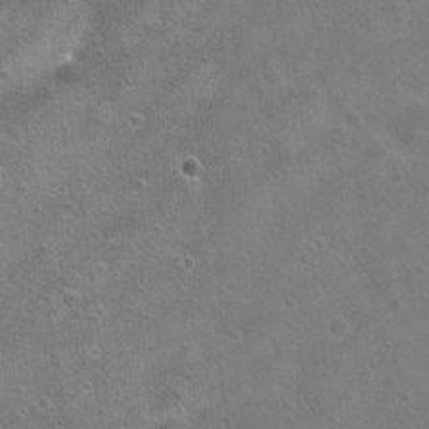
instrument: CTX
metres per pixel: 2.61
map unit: Hto
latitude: 22.6112
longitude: -48.8569
